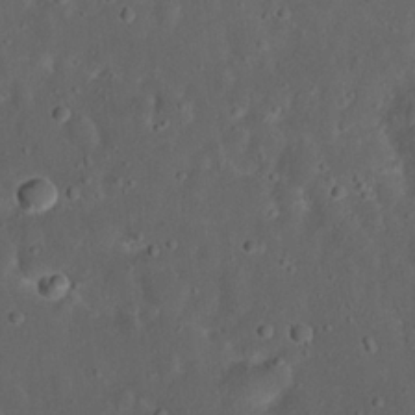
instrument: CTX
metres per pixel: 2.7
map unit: Nhu
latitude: 22.7813
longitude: -71.0269
